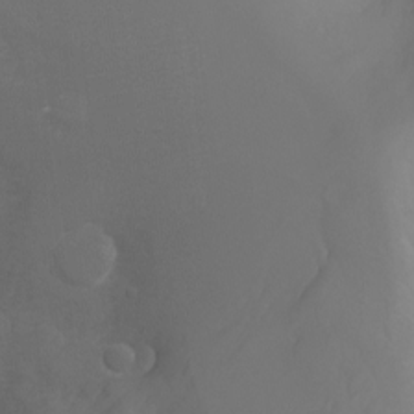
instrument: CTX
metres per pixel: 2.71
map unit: Nhu
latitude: -4.9352
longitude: -75.0647
